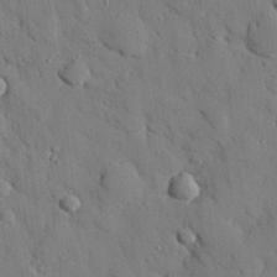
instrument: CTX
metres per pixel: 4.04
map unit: eHh
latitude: 26.8569
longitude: -78.9325
